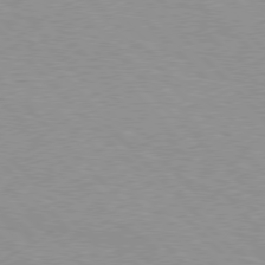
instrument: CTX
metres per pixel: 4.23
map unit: Hpe
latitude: 76.8758
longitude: -152.6491
